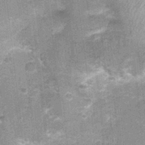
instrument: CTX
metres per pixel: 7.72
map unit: Nhu
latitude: 1.6882
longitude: -17.3670
